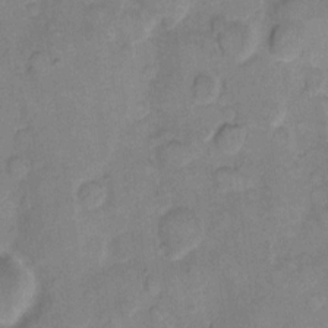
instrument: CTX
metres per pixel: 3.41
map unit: eHh
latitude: 11.1214
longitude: -65.4804
